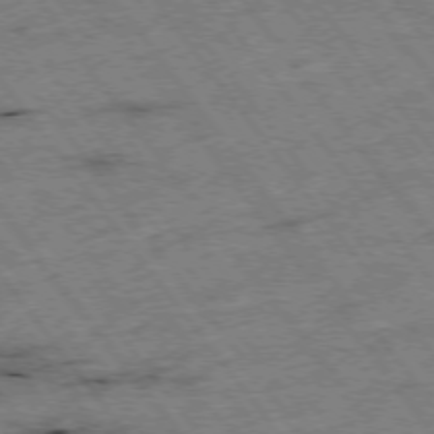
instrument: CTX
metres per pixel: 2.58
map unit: Hpe
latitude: -75.7289
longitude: -22.4223
